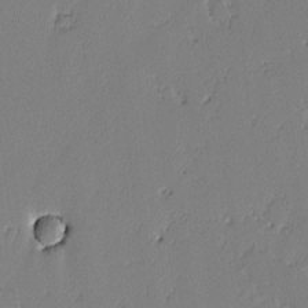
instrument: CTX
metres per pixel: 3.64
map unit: lAvf
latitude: -2.5573
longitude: -108.2522
